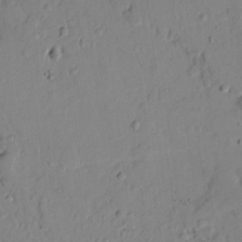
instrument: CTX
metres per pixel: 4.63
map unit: Ave
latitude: 17.9528
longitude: -128.8002
